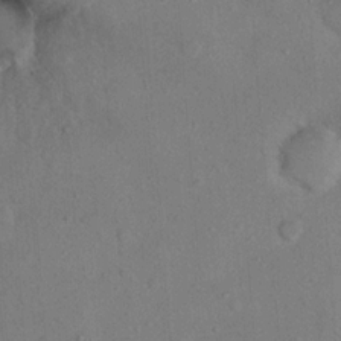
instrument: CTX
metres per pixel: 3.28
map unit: Nhu
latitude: 12.6680
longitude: -26.9892
